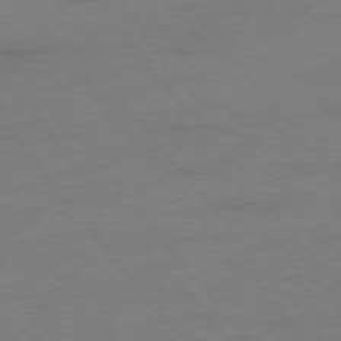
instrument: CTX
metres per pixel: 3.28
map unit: Ap
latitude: -75.7856
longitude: -72.6680
